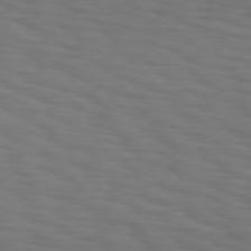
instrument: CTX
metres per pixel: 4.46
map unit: Hpe
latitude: 75.6316
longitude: -132.0633
